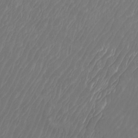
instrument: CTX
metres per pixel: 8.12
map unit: Htu
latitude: -6.3117
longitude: -74.5924
